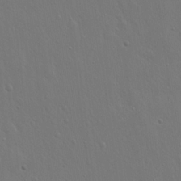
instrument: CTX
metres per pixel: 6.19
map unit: Hto
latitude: 17.8017
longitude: -56.5734
